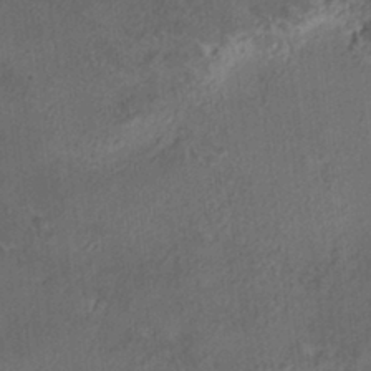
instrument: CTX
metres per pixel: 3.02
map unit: HNhu
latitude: 5.5749
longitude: 12.5763
